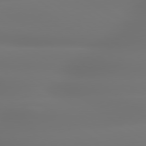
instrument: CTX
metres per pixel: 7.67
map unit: lApd
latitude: 79.4427
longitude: -137.1403
